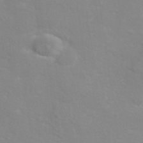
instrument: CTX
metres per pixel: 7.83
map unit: ANa
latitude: 40.1766
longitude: 22.8597
